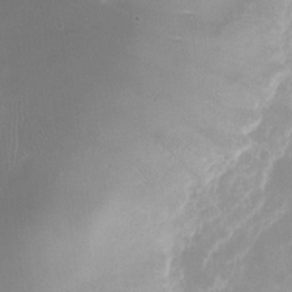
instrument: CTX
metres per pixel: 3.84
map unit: Nhu
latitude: -24.4440
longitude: -70.9702
